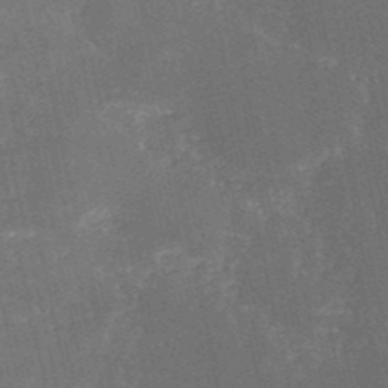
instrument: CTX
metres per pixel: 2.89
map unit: HNb
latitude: -52.3873
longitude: -39.0836
